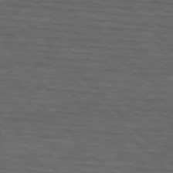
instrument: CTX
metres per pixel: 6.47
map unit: lApd
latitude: 75.4049
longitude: -82.8946
